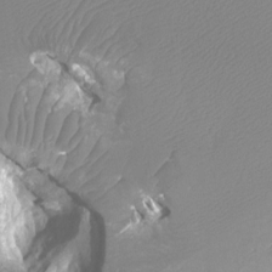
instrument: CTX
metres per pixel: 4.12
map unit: Ht
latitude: -4.0283
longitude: -26.6869
